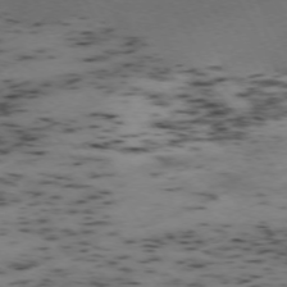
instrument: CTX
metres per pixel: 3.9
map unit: Hpe
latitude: -74.4251
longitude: 8.1417
